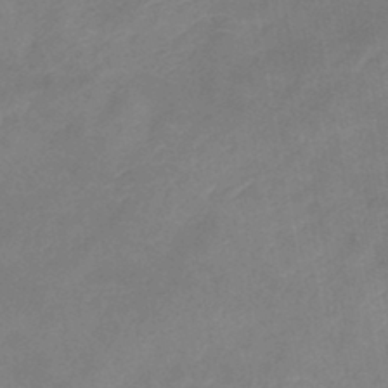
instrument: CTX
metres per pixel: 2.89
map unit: lHb
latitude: -41.1620
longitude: 77.2187
